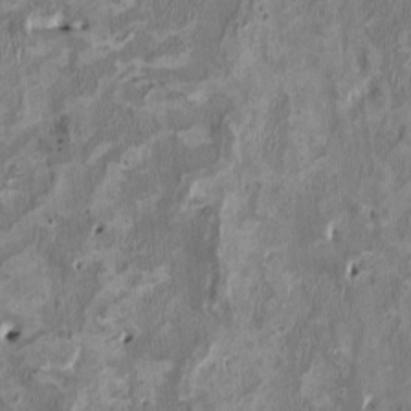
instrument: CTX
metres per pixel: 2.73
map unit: HNhu
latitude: 2.6679
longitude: -3.7827
